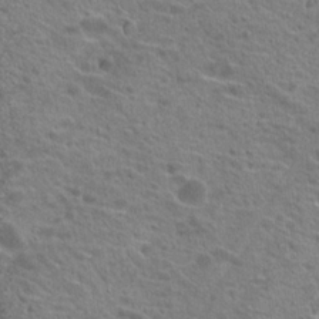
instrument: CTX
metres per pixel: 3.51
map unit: Hto
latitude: 20.8380
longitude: -42.0633
